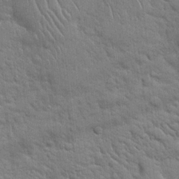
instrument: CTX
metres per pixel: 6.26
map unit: Hto
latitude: 18.9891
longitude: -51.6693
